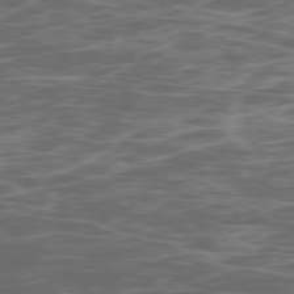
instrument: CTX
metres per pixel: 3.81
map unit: Ap
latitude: -78.7463
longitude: -75.4615
